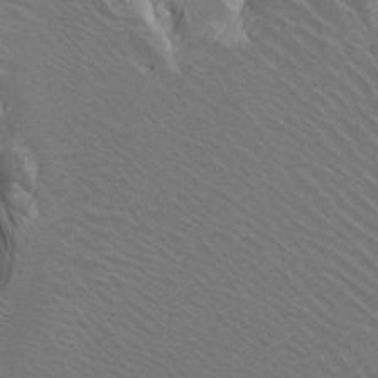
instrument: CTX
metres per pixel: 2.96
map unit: Htu
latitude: -8.6329
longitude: -64.8569
